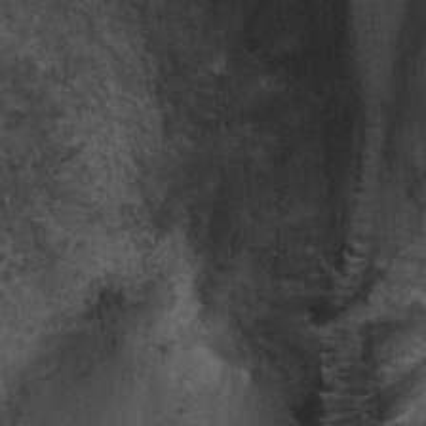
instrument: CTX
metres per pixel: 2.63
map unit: Ht
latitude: -3.6532
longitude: -13.8395
